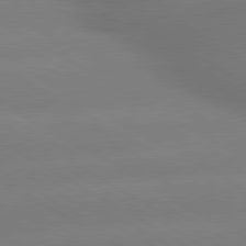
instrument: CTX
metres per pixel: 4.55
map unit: lApd
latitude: 80.1200
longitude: -150.0633
